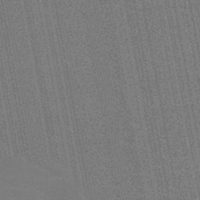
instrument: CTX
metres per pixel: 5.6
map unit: HNb
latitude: -47.5966
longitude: -46.4979
